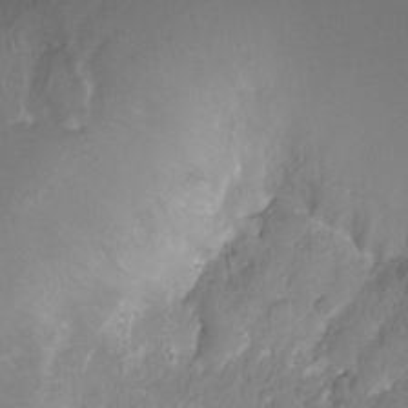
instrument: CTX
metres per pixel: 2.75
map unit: Nhu
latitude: -8.7274
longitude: -41.8772
